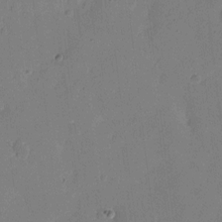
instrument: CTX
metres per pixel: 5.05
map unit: eHh
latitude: 6.2522
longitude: -66.8758
